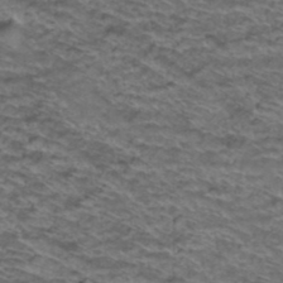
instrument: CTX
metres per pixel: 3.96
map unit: Hto
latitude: 38.2711
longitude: -44.1011
